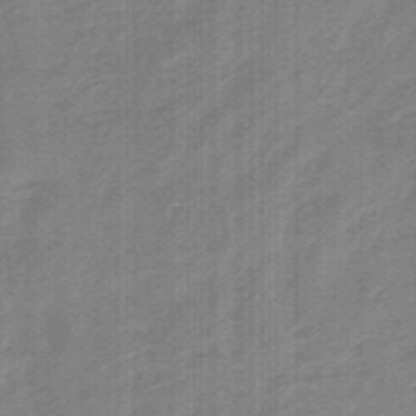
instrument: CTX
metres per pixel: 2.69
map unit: eHb
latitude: -45.3699
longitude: 83.6533
